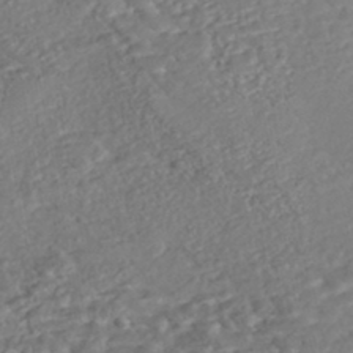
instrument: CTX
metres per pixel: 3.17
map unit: Nhe
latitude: -47.3698
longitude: -172.4601
